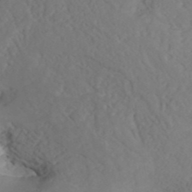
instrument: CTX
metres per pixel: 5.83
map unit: ANa
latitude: 41.0647
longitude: 54.1606
